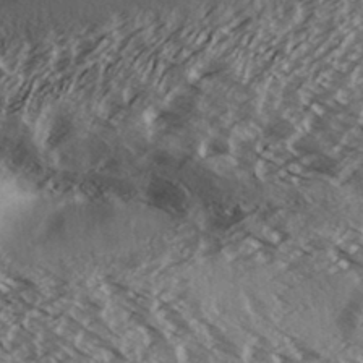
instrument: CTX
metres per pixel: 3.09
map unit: Aa
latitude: 33.1403
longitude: -139.3293
